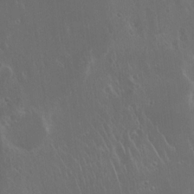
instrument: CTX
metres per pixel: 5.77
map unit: Hto
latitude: 19.4804
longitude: -56.9702
